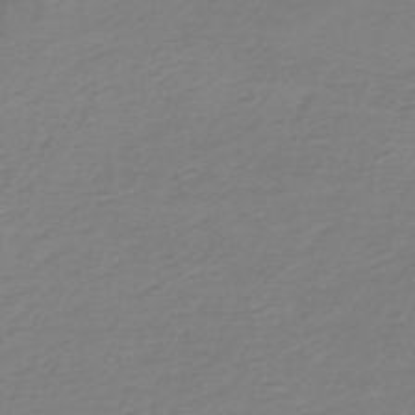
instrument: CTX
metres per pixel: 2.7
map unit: HNb
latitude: -46.3684
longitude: 53.1998
